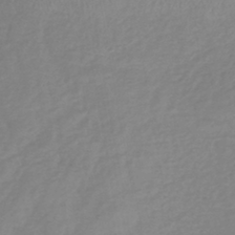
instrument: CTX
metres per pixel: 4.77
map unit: lHb
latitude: -40.3495
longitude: 72.4440
